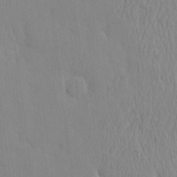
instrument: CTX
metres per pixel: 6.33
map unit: eHh
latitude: -3.9367
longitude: 15.7856
